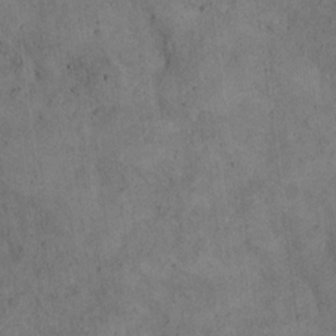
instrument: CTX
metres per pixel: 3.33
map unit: eHh
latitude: 20.7247
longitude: -60.4034
